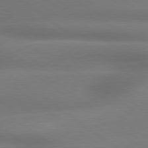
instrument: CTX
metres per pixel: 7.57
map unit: lApd
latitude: 79.3482
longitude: -134.0444
